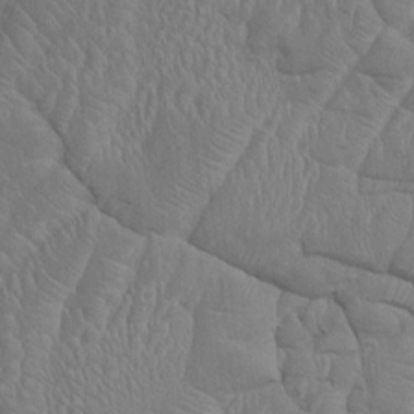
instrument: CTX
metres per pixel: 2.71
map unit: HNhu
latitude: 4.4223
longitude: -7.8394
